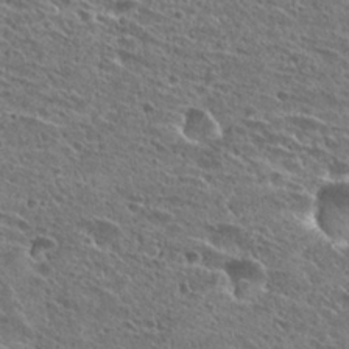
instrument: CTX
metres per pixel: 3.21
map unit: Hto
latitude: 26.6491
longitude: -43.9150
